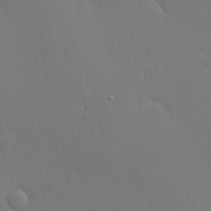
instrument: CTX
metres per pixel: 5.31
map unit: Hve
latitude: 19.4993
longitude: 149.9556
